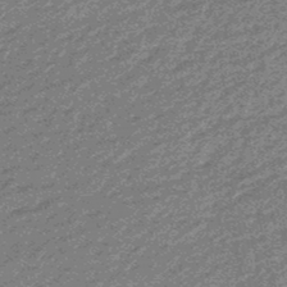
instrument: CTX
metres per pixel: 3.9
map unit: eHb
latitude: -48.1417
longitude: 84.4817
